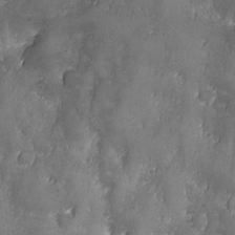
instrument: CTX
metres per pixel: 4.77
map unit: Ave
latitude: -7.6344
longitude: -119.8205
